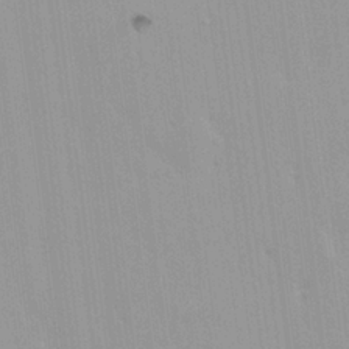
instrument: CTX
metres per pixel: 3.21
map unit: HNhu
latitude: 6.4790
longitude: -2.1389
